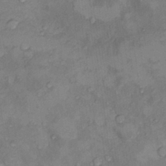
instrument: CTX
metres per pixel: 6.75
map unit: Nhu
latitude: 9.3482
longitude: -25.7449
